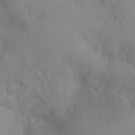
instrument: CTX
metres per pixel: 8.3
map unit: Ht
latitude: -15.4833
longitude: -55.7072
